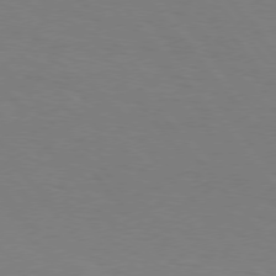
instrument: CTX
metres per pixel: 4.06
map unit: Hpe
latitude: 75.8772
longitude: -140.8002
